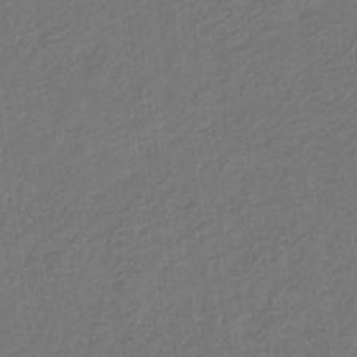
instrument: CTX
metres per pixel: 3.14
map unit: eHb
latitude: -30.5385
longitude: 70.0283
